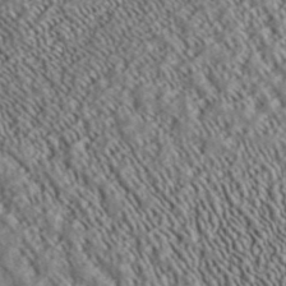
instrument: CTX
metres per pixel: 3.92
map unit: ANa
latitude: 39.5560
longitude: 30.3495
